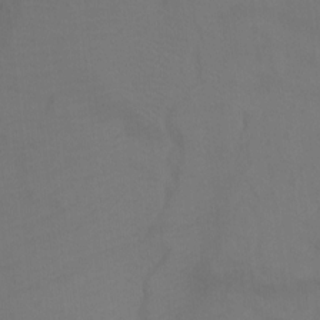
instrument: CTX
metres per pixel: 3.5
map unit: Ht
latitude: 1.8016
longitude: -34.4790
